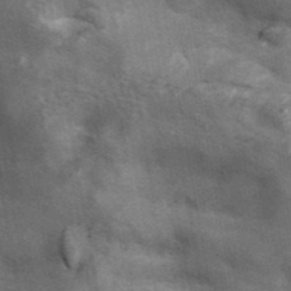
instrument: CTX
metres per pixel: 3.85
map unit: ANa
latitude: 42.1200
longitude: 16.0094
